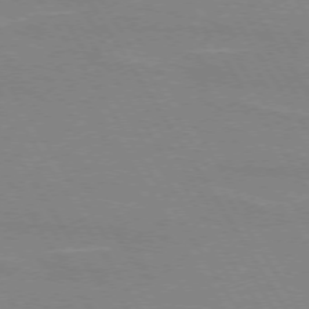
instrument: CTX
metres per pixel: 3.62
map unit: lApd
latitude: 73.0837
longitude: -56.2522
